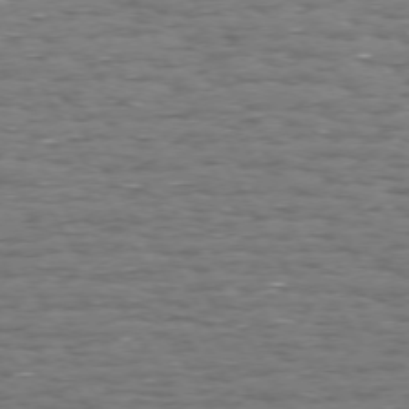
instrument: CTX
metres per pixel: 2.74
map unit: Hpe
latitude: 72.3279
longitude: -122.8947
